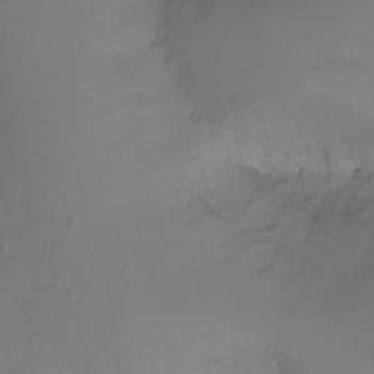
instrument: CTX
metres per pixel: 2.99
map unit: Nhu
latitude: -4.6140
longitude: -76.1389
